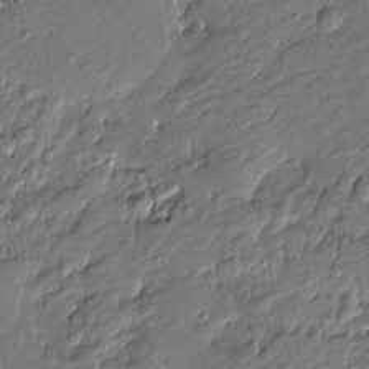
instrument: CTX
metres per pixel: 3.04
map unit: Htu
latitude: -7.6344
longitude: 177.3510
